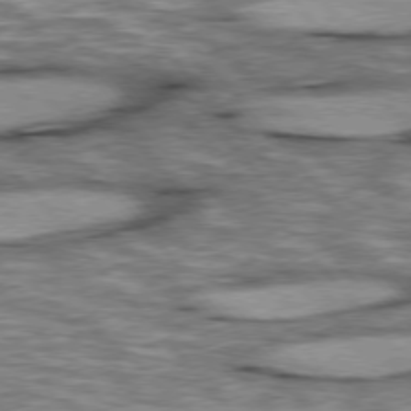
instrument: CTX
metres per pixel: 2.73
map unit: lApd
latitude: 76.2333
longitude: -49.5182
